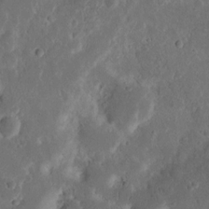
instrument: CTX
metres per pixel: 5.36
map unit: Nhu
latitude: 13.7639
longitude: -73.6883
